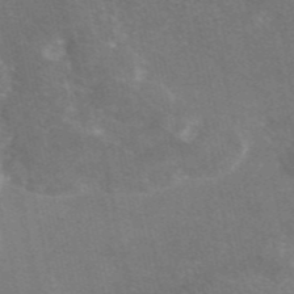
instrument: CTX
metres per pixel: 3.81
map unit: eAb
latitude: 46.4601
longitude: 115.8233
